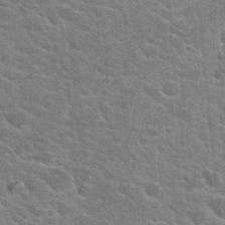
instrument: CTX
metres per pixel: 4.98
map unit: Hto
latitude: 24.6112
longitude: -36.6302
